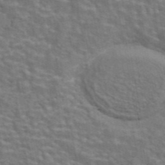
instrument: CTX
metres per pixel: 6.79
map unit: eAb
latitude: 43.7450
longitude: 107.9367
